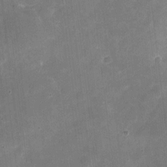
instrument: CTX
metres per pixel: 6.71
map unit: eHh
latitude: 4.5357
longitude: -66.5545
